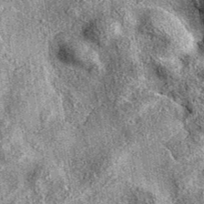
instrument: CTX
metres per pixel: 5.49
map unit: eAb
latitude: 37.9717
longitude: 110.9731
